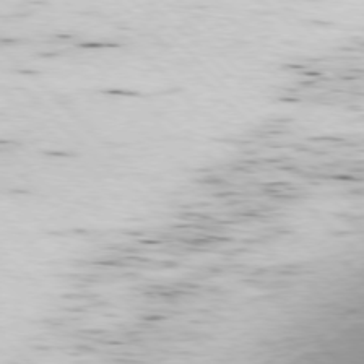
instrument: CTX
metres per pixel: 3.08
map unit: Ap
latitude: -77.5399
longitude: -61.3104
